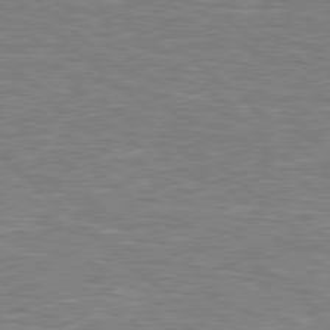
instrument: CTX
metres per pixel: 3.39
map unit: Hpe
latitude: 78.1578
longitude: -157.6316
